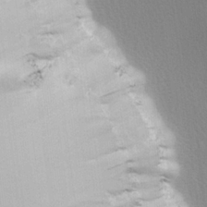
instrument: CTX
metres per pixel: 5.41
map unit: lHvf
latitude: 21.8017
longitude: 141.4643
